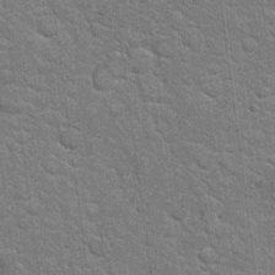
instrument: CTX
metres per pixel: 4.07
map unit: Hto
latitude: 20.4412
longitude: -48.1389
